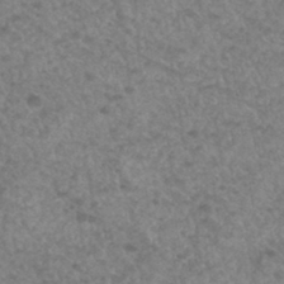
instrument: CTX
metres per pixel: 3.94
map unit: Hto
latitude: 33.5371
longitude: -49.7639
